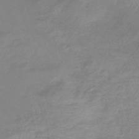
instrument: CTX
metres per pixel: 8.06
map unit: eHb
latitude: -44.5952
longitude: 81.7667
